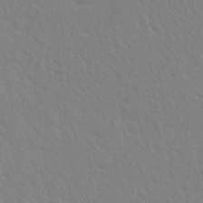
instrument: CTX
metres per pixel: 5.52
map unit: Hto
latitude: 18.4979
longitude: -39.7638
